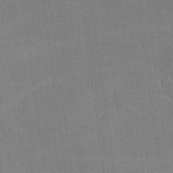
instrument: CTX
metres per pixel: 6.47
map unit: lHvf
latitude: -11.7856
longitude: -101.8583
